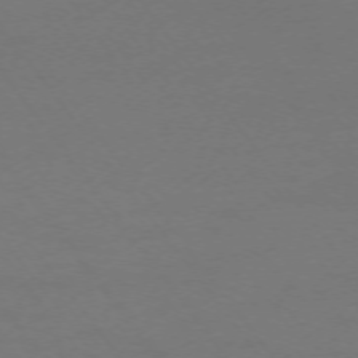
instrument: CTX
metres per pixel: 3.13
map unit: Ap
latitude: -74.1606
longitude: -72.4223
